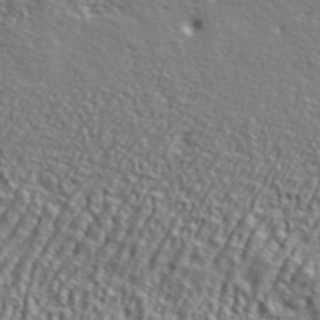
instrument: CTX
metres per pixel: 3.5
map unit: lHvf
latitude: 41.4048
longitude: -88.1578
